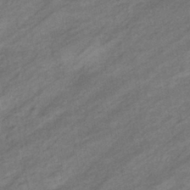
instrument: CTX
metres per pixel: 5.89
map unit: eHb
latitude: -40.5007
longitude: 83.1998
